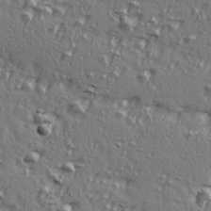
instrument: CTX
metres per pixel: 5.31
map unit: Ave
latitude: 15.2726
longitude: -105.1026
